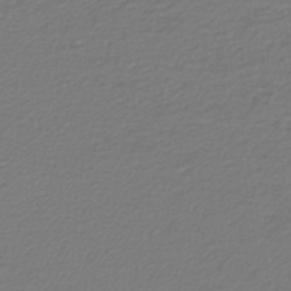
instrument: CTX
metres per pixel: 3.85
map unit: lHb
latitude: -46.7274
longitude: 63.1242
